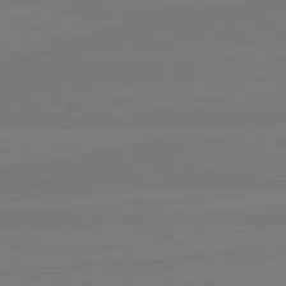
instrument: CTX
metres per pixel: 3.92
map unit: lApd
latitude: 81.8583
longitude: -179.3482
